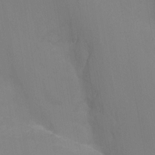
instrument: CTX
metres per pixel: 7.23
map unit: Nhu
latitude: -14.2362
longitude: -63.9906
